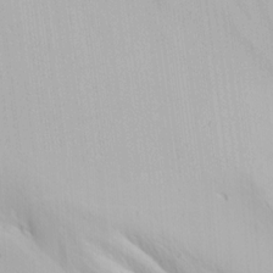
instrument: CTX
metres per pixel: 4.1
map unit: Ave
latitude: 21.2537
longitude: -137.9528
